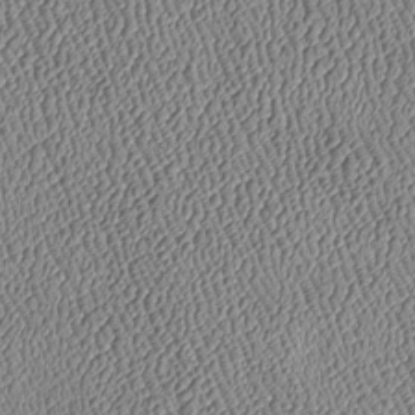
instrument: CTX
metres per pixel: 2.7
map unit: Htu
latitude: -7.5966
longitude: 156.8219
